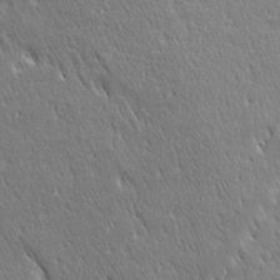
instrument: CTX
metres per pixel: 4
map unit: Ave
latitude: 20.9514
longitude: -137.1592
